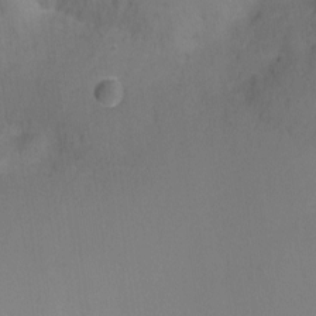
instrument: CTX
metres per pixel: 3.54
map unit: Nhu
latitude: -17.1998
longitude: -48.3467
